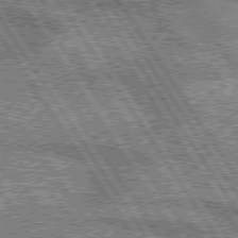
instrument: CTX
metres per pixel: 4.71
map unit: lApd
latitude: 75.4804
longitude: -59.0270
